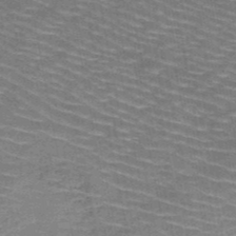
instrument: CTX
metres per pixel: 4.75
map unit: HNb
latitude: -49.8234
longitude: -49.7639
